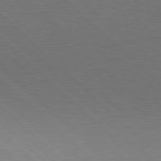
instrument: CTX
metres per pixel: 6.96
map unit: Hpe
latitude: 77.5560
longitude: -155.5560
